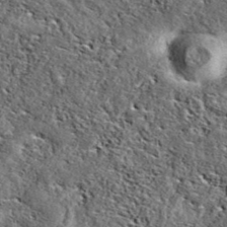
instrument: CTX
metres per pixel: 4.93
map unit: eAb
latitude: 39.1970
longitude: 111.9178
